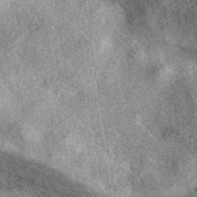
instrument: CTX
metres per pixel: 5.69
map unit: eAb
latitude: 39.9528
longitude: 106.3873
